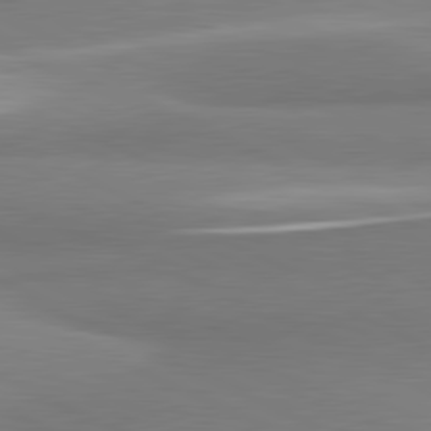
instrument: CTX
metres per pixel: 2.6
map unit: lApd
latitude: 81.2348
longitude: 166.3495
